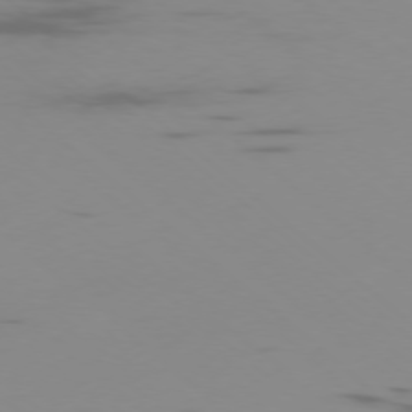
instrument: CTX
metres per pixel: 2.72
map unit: Ap
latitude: -77.5966
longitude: -67.2914
